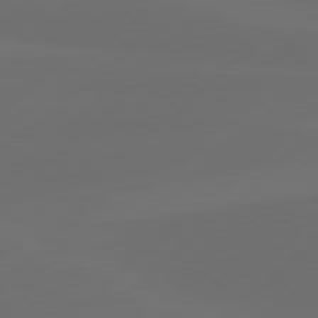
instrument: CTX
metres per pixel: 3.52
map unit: Hpe
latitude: 78.2712
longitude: -132.3845
